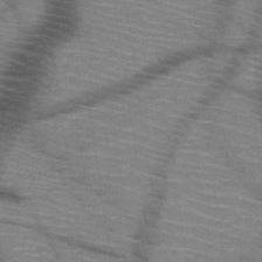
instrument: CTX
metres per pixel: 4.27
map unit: HNb
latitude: -47.7477
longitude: -45.0080
